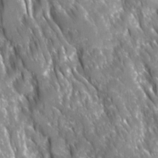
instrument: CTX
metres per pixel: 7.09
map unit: Ave
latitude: 16.2145
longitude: -131.2348
